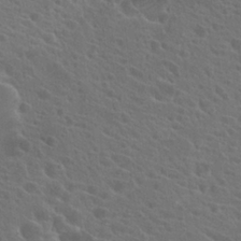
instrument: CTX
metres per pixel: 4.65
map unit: Hto
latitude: 23.9717
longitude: -39.8205
